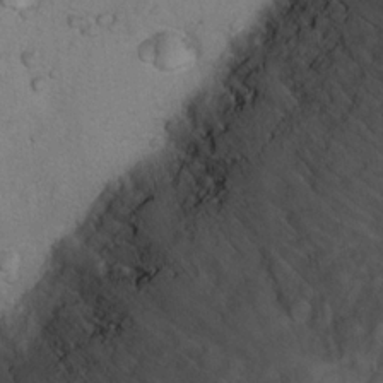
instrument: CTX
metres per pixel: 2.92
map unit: Nhu
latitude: 13.3293
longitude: -36.5924
